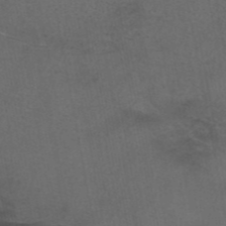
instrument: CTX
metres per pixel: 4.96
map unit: eAb
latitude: 43.1403
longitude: 104.7085
